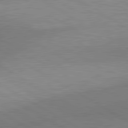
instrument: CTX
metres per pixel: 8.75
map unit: lApd
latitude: 80.8758
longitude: 159.5399
